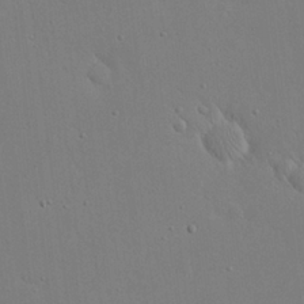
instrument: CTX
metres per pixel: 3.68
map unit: eHh
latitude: 20.7435
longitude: -71.0647
